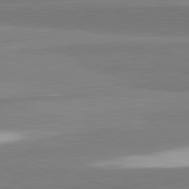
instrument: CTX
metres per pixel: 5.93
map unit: lApd
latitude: 82.3467
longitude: 173.4454
